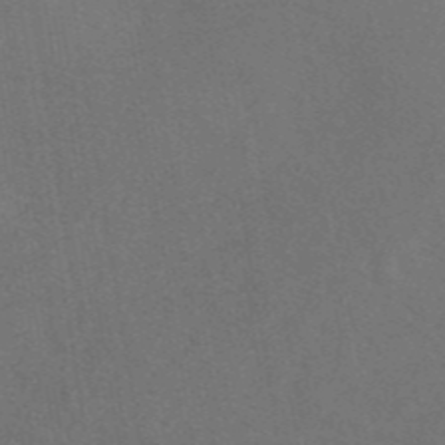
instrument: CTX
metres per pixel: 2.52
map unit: eAb
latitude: 46.7436
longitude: 109.5966
